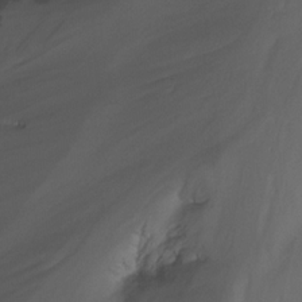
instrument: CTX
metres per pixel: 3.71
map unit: Nhu
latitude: -14.4629
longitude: -54.7057
